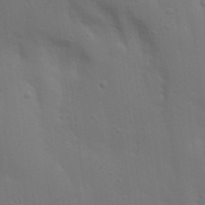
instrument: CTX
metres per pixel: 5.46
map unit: Nhu
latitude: 22.6868
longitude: -73.1404
